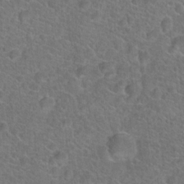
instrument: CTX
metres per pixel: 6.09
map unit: Hto
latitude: 19.2537
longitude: -43.6316
